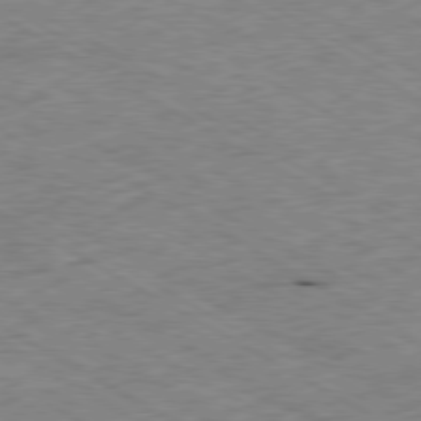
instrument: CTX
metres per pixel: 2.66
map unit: Ap
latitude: -80.3307
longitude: -85.9339
